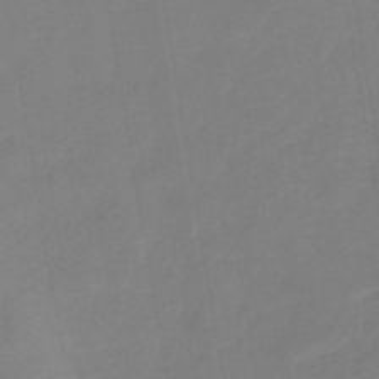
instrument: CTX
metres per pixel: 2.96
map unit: lHb
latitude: -41.1620
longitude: 77.4076
